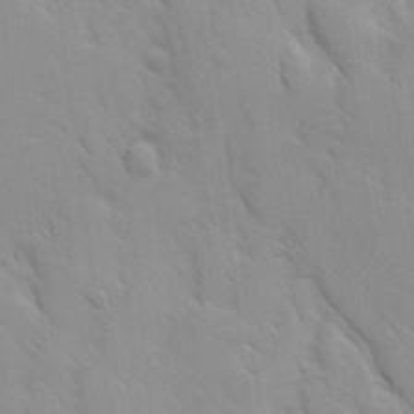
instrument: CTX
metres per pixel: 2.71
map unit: Ave
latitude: 8.8758
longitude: -103.6505
